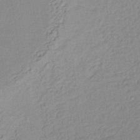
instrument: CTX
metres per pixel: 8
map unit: lHb
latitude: -38.2929
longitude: 68.3873
